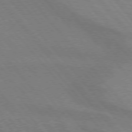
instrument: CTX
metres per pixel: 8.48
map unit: lApd
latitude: 74.9892
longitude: -80.9703
